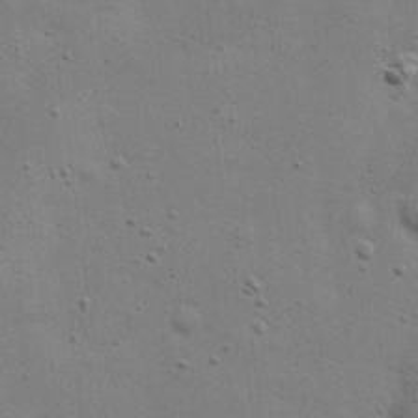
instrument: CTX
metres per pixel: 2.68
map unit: eHh
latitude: 24.6490
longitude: -69.4616
